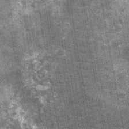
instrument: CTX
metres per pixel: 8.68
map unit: Nhu
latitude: -12.3684
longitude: -22.3278
